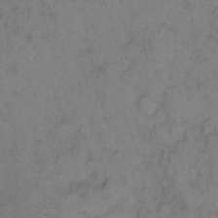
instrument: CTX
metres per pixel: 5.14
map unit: eHh
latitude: 9.4615
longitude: -62.8380
